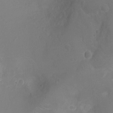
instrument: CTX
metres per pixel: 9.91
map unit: Ht
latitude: -3.7288
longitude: -16.4223
